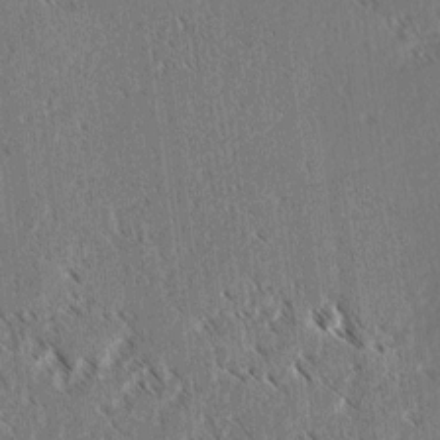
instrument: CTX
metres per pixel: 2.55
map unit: lAvf
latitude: 3.8016
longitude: -106.0444
